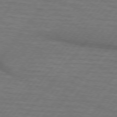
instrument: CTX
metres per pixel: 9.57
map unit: lApd
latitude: 74.8380
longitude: -55.9717
